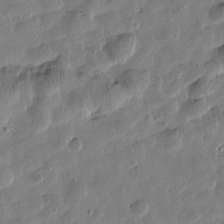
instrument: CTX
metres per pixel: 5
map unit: Htu
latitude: 0.5168
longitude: -177.7827
